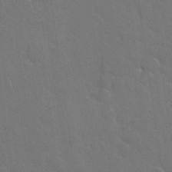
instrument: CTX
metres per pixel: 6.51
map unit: Nhu
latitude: 28.2144
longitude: -62.7624
